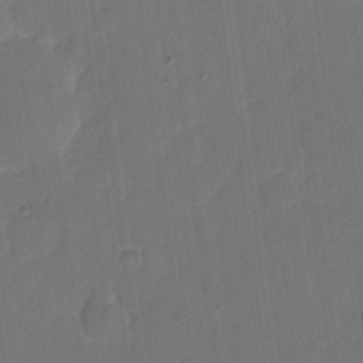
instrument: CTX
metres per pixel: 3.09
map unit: eHh
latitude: 4.8380
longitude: -67.4615
